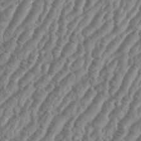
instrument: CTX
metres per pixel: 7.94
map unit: eHh
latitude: 36.4223
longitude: -136.0822
